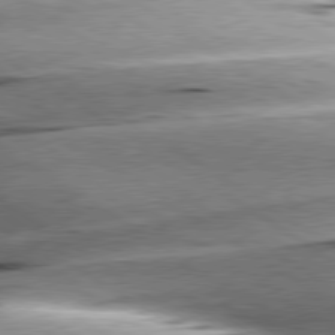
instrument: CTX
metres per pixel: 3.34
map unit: lApd
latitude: 79.7450
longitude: -155.8583
